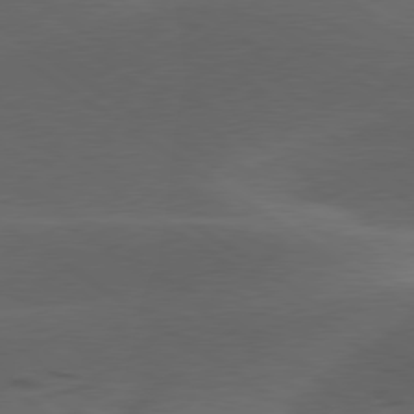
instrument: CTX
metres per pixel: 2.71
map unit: lApd
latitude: 79.0459
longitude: -50.3656
